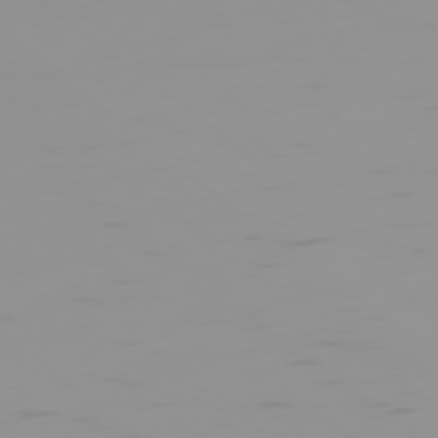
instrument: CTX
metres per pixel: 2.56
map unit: Ap
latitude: -79.3320
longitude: -71.0080
